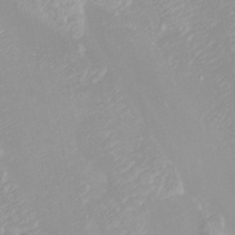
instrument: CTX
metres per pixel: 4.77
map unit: Htu
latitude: -7.1053
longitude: -67.3670
